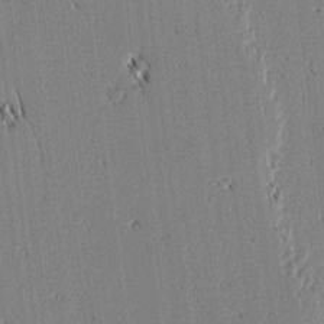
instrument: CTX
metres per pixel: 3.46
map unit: lAvf
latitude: 2.0633
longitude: -106.4412
